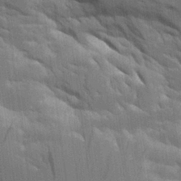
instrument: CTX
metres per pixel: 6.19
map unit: Aa
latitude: 10.9892
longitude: -125.9339
